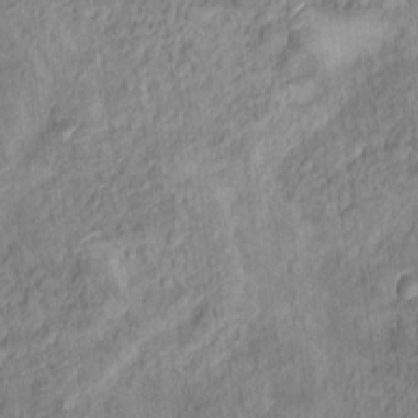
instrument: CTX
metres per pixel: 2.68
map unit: Ht
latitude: 14.1578
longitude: -39.4993
